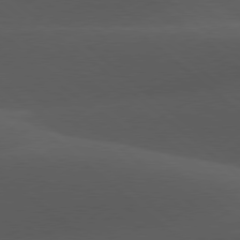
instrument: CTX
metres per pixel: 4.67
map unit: lApd
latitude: 78.1767
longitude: -54.9325
